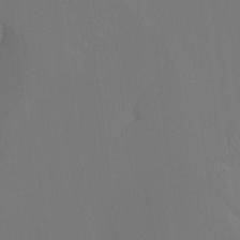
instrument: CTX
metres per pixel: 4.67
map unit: Htu
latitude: -13.9367
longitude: -44.6868
